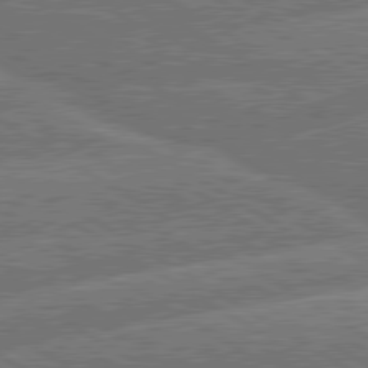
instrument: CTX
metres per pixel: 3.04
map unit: lApd
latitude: 79.9717
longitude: -158.4979
